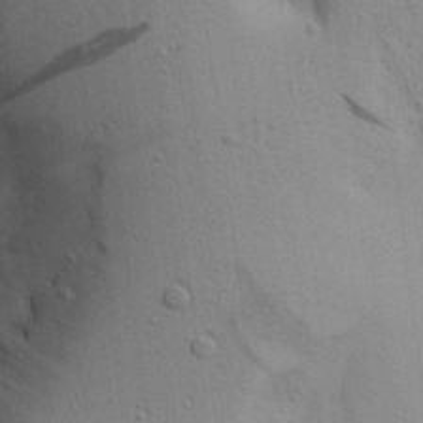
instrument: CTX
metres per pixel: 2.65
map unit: Aa
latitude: 21.3671
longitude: -144.3845
